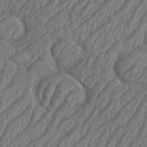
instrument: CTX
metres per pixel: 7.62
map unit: eHh
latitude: 37.0648
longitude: -137.5749
